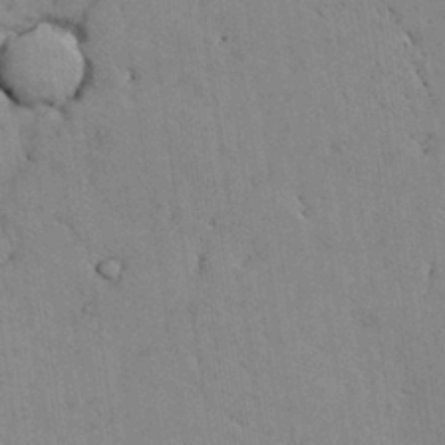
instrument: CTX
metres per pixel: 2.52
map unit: Aa
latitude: 27.0648
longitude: -128.1767
